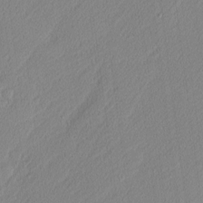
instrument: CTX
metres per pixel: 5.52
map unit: Nhu
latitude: 1.5749
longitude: -77.1781
